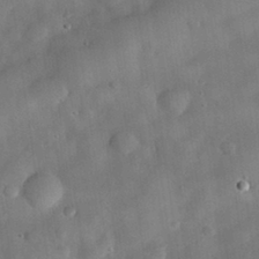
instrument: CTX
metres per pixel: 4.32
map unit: eHh
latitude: 29.7260
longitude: -72.5357
